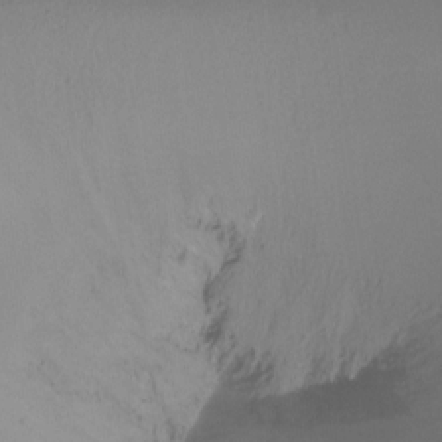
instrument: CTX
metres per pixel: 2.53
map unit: Ht
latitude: -16.4629
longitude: -45.4615
